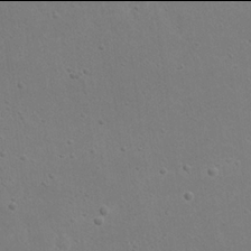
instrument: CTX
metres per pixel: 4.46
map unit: eHh
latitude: 21.9906
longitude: -68.7624
